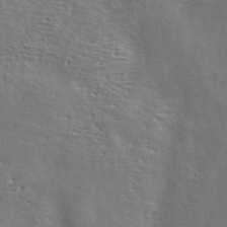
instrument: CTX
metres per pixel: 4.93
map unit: ANa
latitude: 42.1956
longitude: 51.3698
